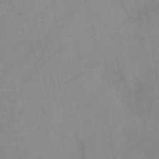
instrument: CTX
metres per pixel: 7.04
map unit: HNb
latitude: -44.6896
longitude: -40.6301
